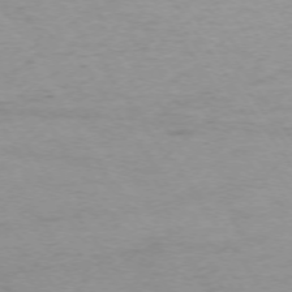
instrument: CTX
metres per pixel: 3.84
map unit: Ap
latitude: -74.7275
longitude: -85.6883
